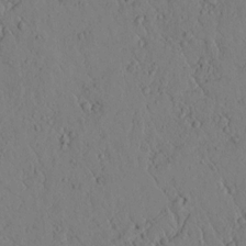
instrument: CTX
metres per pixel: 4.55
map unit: lAvf
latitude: 5.8961
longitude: 159.4643
